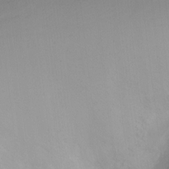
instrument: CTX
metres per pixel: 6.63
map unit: Ht
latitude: -10.0850
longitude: -28.8002
